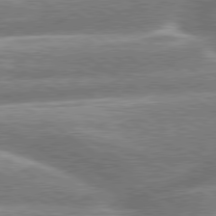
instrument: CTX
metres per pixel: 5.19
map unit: lApd
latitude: 79.5938
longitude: -159.6694
